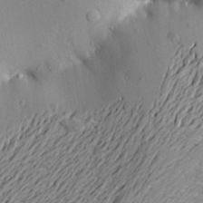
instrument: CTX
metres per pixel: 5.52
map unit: Aa
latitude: 20.7813
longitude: -149.3671
